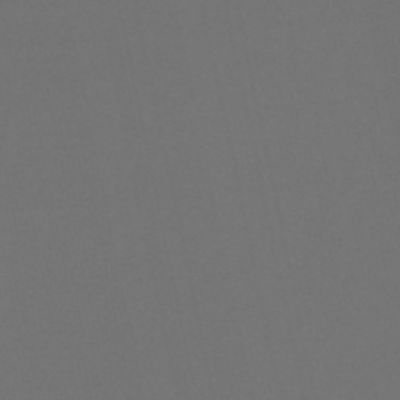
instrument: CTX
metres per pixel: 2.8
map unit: eHb
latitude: -50.8597
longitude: 70.1984
